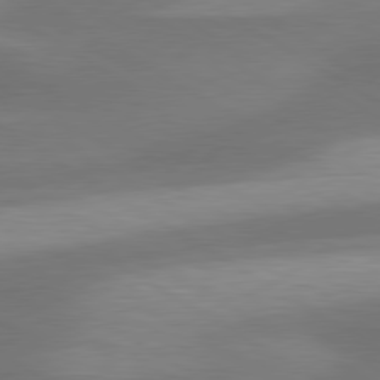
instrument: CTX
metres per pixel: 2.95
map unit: lApd
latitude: 79.8206
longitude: -88.2901
